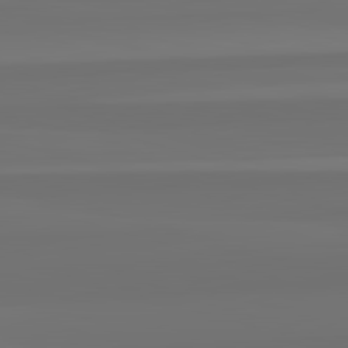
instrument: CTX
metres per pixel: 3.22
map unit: lApd
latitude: 82.8946
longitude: 160.6519
